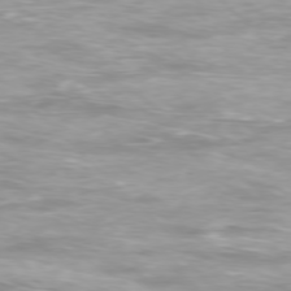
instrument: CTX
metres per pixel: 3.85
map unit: Ap
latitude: -77.6911
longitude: -65.4615
